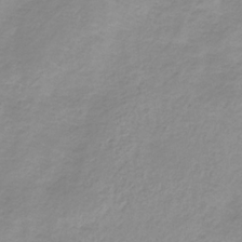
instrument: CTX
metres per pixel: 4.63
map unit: HNb
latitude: -31.8989
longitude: 62.7463
